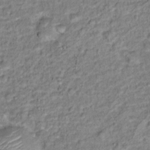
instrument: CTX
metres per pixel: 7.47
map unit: Hto
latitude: 13.4238
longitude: -38.1956
